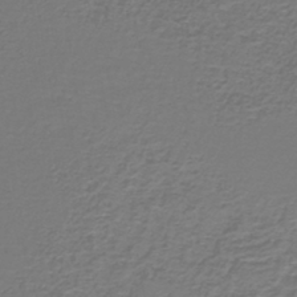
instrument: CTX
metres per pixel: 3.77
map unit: lHb
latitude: -42.2928
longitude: 57.2565
